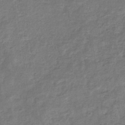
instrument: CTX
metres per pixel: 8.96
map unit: eHb
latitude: -34.2362
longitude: 75.5588
